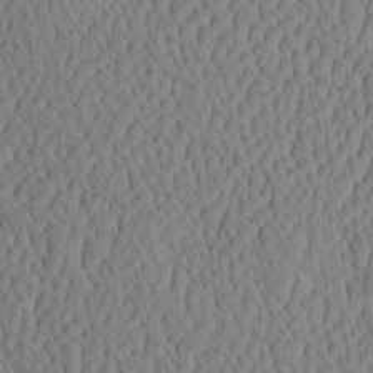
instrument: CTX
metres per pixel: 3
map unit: eHh
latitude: -3.5777
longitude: 15.3132
